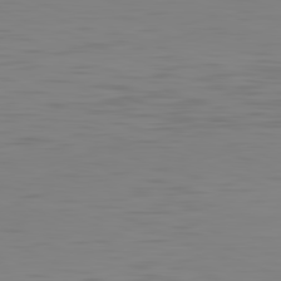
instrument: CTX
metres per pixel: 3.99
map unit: Hpe
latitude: -82.3117
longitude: 7.6344
